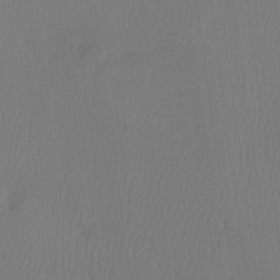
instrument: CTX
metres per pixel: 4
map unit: Htu
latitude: -14.6141
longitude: -46.0822
